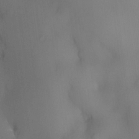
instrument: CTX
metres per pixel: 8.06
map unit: eHh
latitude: -22.4629
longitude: 15.3888
